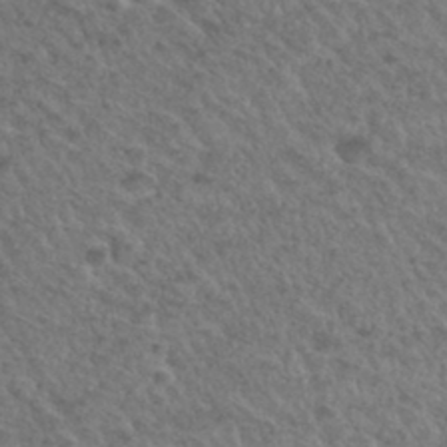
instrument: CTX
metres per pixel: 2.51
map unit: Hto
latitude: 32.8947
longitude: -49.7450
